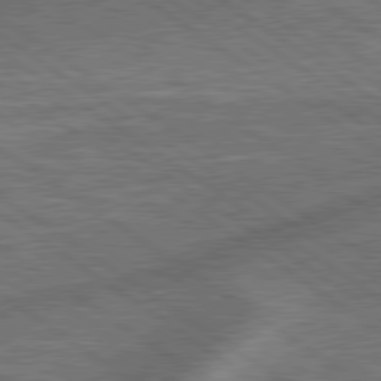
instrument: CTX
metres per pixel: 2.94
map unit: lApd
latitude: 79.5560
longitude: 173.1998
